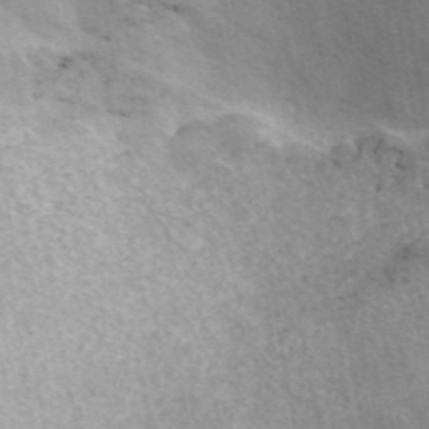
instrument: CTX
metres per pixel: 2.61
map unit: ANa
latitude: 43.4615
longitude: 16.4440
